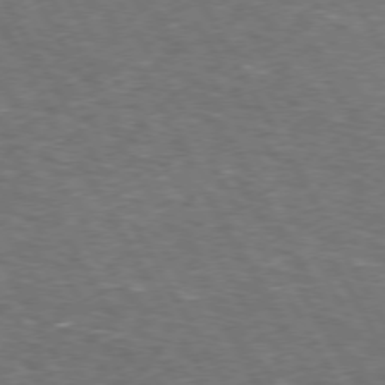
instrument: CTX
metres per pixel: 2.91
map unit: Hpe
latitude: 74.1767
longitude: -141.8772
